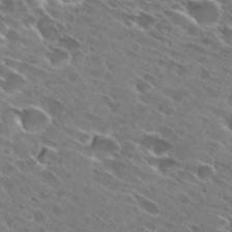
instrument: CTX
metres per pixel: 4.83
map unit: Hto
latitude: 28.8569
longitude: -43.8017
